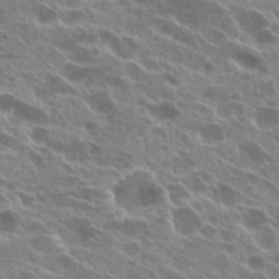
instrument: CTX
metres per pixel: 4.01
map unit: Hto
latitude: 24.7813
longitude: -40.0255
